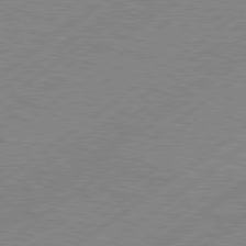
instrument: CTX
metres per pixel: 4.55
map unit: Hpe
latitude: 78.8947
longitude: -120.1011
